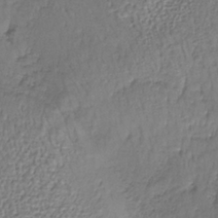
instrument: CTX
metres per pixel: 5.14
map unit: lHb
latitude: -37.3887
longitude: 58.5762
